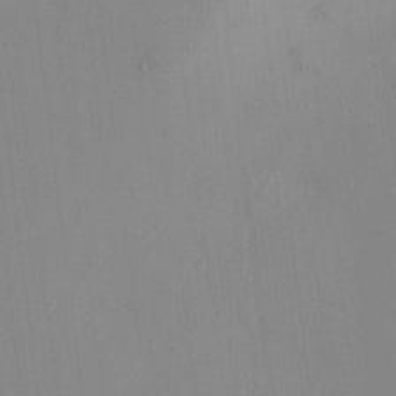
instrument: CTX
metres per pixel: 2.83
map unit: eHh
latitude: -0.1039
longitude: 17.5022
